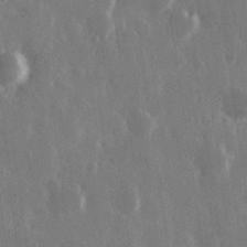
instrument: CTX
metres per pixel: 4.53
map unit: Hve
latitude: 28.3089
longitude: 149.0109
